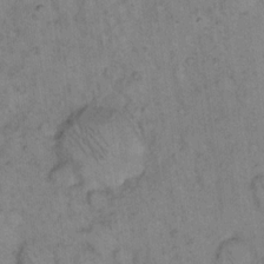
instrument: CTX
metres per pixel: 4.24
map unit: eHh
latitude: 15.1026
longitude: -65.0647
